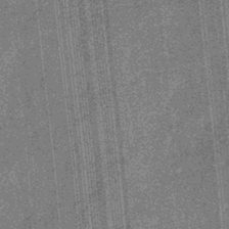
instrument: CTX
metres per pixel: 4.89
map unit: eHb
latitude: -31.5399
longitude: 73.7855
